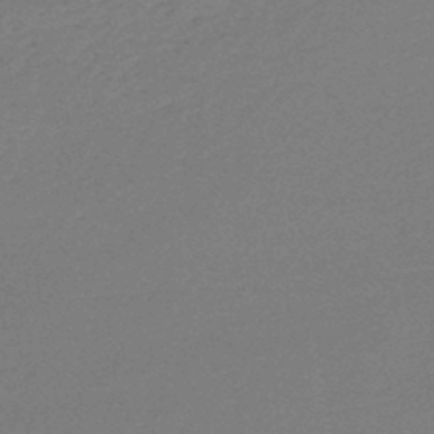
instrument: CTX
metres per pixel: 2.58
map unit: lHb
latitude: -45.7856
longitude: 62.9163
